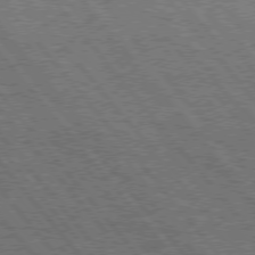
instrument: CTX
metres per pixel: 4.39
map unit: Hpe
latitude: 75.3671
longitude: -139.7261
